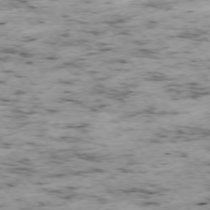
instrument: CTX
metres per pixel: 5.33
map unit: Ap
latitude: -75.9745
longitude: -61.4048
